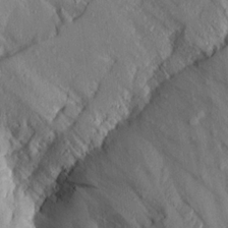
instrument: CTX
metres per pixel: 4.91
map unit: Aa
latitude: 15.8395
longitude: -145.7638
